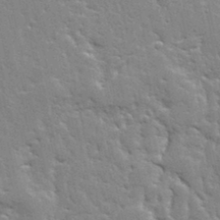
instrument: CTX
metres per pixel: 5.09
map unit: Ave
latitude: 12.8380
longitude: -135.3859
